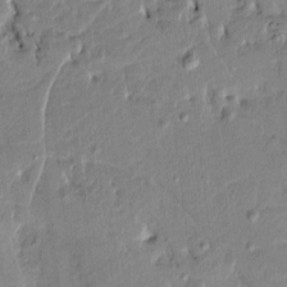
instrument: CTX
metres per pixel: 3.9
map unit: Htu
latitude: 3.3481
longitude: 151.8422
